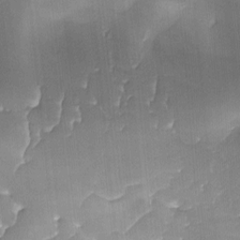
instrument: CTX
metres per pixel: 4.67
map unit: Ave
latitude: -9.7100
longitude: -122.7624
